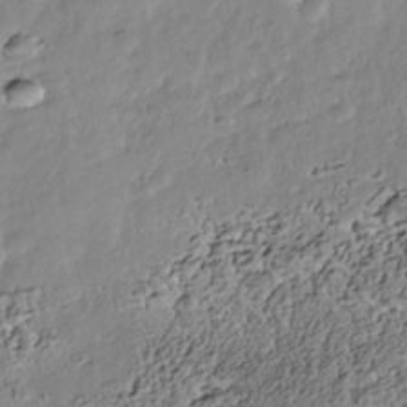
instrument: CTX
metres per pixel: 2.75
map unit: Nhe
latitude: -39.4832
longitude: -117.1403
